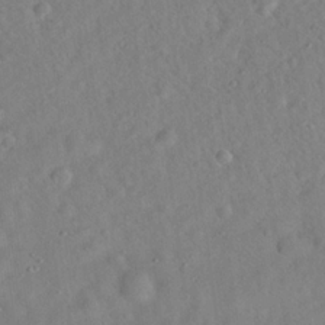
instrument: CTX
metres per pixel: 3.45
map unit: Hto
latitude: 19.6316
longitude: -53.4805
